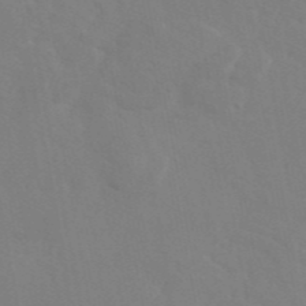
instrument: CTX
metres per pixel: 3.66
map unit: eAb
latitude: 45.9528
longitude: 112.7652
